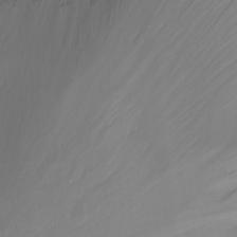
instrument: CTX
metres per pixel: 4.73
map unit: Nhu
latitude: -12.8597
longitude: -61.0458
